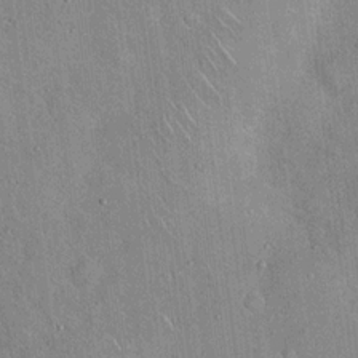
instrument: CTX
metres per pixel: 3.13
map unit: Hto
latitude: 18.2144
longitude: -52.7435
